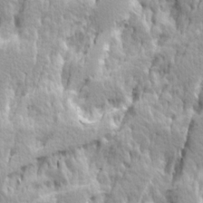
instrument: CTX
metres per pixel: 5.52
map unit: Ave
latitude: 14.5924
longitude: -134.5357
